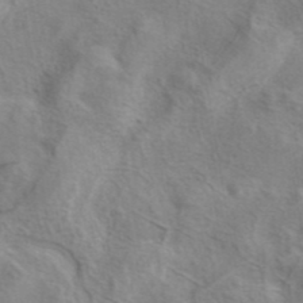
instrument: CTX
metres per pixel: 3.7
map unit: eAb
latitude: 41.4615
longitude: 104.8219
